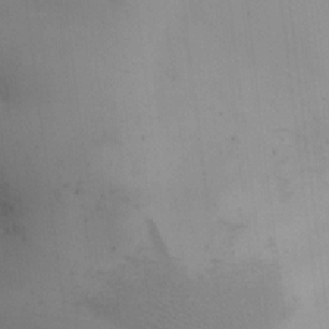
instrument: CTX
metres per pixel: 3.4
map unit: HNhu
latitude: 8.6680
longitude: 10.5007
